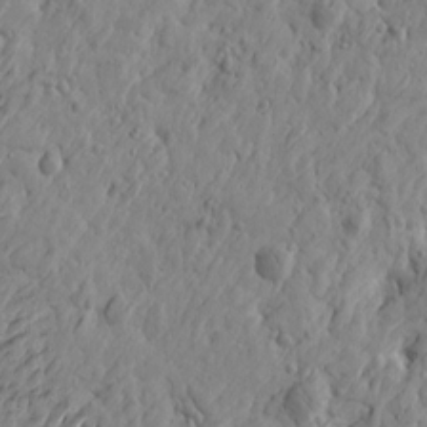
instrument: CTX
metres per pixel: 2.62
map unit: Htu
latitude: -3.7477
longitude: 178.9730
